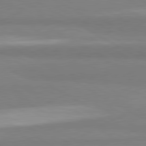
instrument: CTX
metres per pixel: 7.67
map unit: lApd
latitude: 80.6868
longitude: -179.1026
